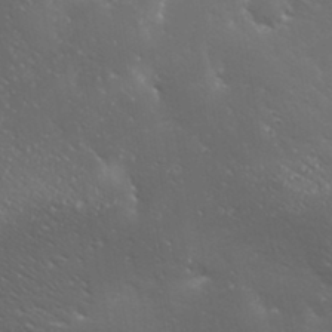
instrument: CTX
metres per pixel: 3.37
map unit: Ave
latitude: 19.8772
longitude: -137.9717
